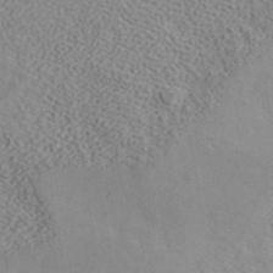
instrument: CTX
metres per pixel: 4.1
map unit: ANa
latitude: 38.9703
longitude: 21.0864
